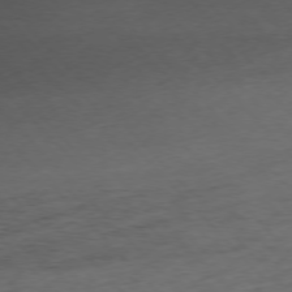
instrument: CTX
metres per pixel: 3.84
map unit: Ap
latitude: -76.6518
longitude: -80.4790
